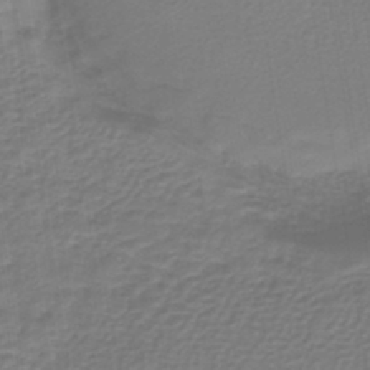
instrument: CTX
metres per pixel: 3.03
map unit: lHb
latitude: -42.6140
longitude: 71.0675
